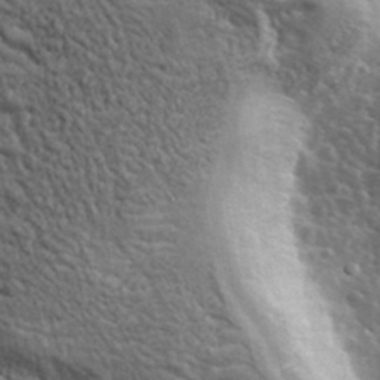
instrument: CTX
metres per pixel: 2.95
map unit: lHvf
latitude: 38.0822
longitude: -90.4979
